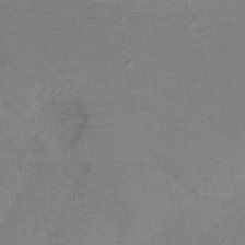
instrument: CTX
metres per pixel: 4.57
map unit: lHb
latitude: -34.2550
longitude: 66.8597
